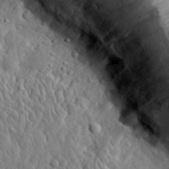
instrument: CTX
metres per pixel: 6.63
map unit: eHh
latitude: 31.9906
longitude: -73.8962
